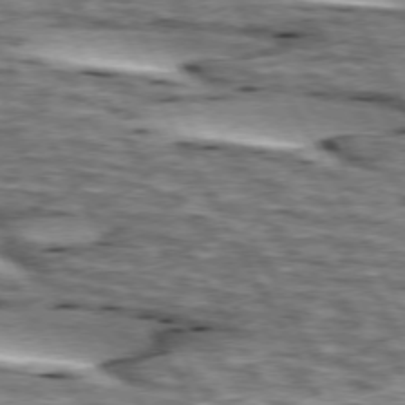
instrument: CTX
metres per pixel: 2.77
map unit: lApd
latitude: 74.0633
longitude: -55.3104
